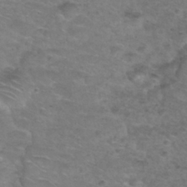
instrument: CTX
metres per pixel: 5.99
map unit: Nhu
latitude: 28.1389
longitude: -49.8205
